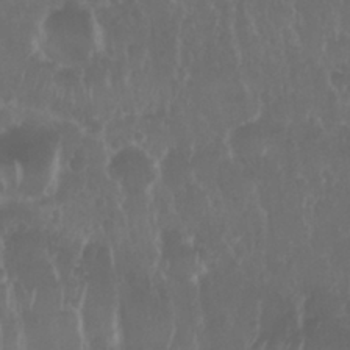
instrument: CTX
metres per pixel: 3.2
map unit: Nhu
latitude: 29.2537
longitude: -55.9906
